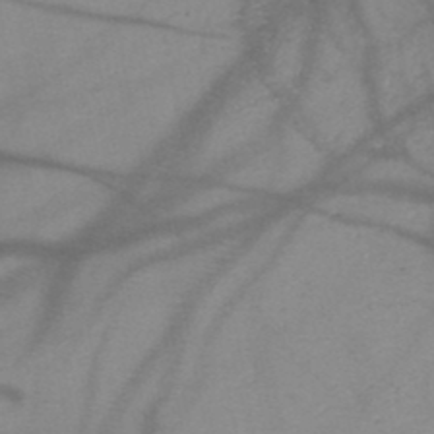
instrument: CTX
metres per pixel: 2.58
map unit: HNb
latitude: -48.0283
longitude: -40.4978
